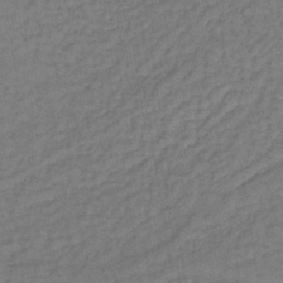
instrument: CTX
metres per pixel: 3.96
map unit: lHb
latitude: -35.5210
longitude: 65.5210
